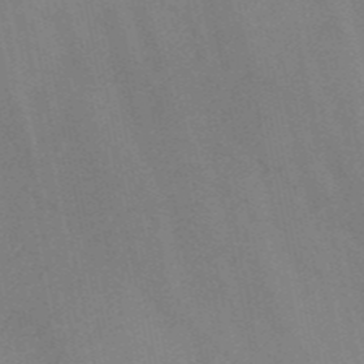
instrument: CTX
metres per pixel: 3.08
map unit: HNb
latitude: -52.7652
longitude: -50.1766
